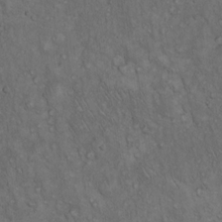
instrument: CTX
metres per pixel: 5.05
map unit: Hto
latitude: 15.8773
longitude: -56.6301
